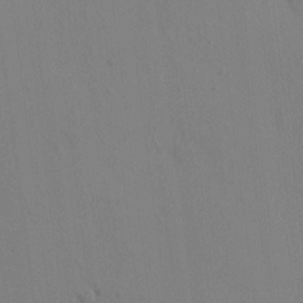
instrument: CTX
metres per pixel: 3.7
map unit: eHh
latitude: -0.6897
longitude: 17.5399
